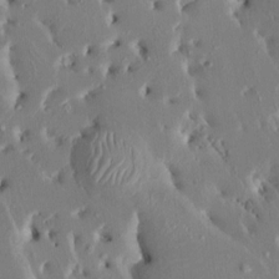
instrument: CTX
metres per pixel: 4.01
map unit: HNhu
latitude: 4.6868
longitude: -4.6868
